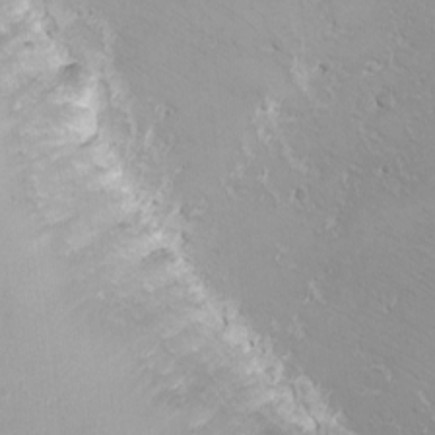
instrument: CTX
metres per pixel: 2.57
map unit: eHh
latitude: -8.9542
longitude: -69.1970
